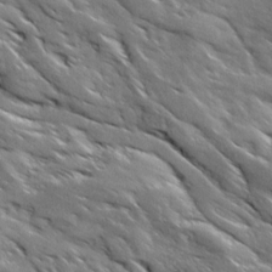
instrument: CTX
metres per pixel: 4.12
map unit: Ave
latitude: 18.9702
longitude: -136.2523
